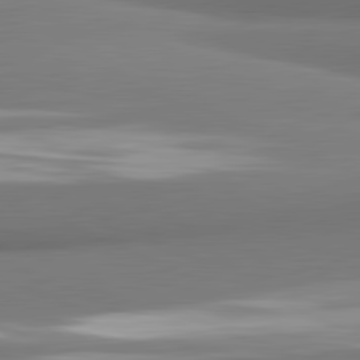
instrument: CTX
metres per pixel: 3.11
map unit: lApd
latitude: 81.8205
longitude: 176.8408
